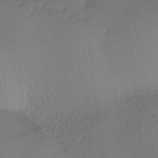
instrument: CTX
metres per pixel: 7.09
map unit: Ave
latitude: -9.0108
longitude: -123.4993
